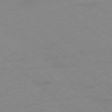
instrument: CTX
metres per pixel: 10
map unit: Ap
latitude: -78.3306
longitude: -55.5560
